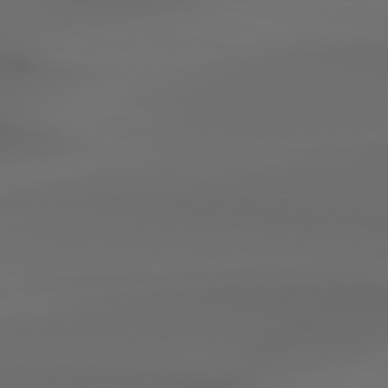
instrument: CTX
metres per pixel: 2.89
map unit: Hpe
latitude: 76.8569
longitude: -132.9325
